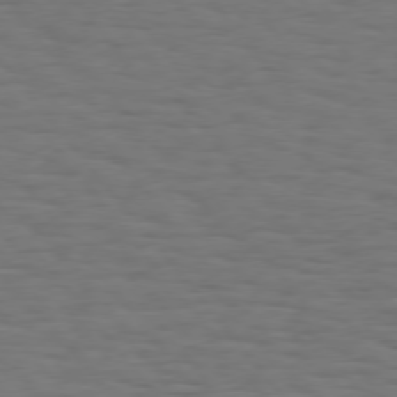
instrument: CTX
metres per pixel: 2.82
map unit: Hpe
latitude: 75.2537
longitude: -131.7261
